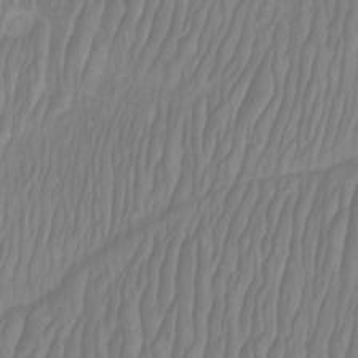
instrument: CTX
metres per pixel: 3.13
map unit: Htu
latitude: -9.6911
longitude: -75.0081
